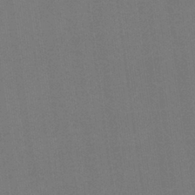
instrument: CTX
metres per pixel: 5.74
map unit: HNb
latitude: -35.5399
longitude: 54.5574
